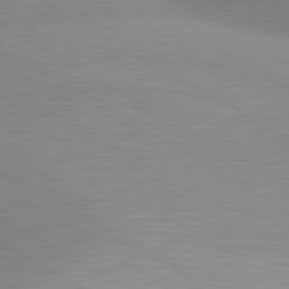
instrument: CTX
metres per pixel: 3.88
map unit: lApd
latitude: 80.6679
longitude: 126.1227
